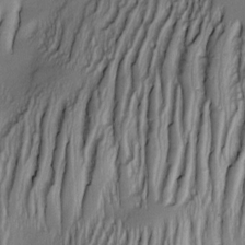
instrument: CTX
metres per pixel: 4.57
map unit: Nve
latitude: -22.9731
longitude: -137.8584
